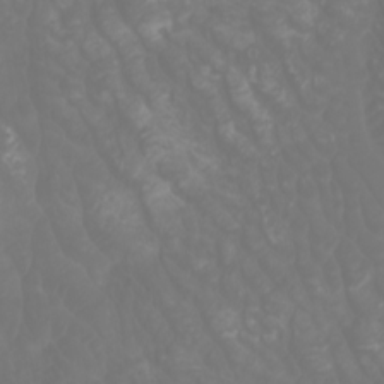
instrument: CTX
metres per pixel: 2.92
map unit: Htu
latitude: -1.0109
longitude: -77.0836
